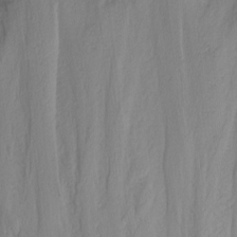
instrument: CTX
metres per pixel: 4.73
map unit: Nhu
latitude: 0.0822
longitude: -76.4223
